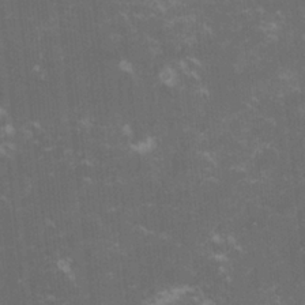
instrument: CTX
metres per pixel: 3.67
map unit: lHvf
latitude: -14.8975
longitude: -101.5749
